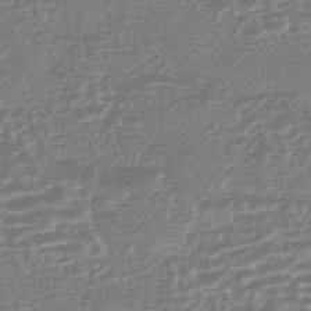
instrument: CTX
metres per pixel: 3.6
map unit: HNhu
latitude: -44.8597
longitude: 100.7085
